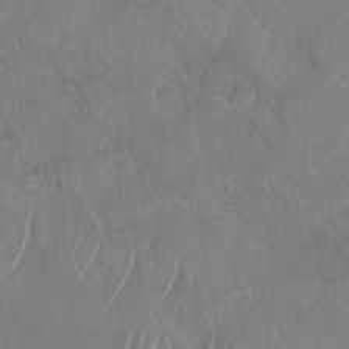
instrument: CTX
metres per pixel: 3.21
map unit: Nhu
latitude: -30.7463
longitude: -61.7827
